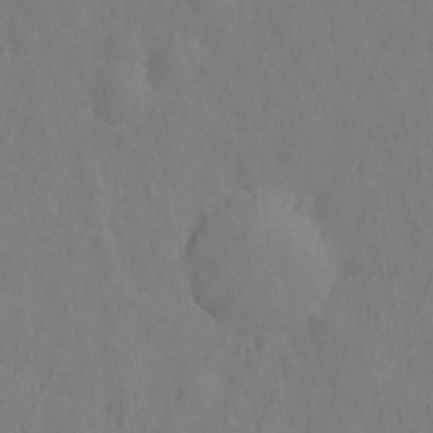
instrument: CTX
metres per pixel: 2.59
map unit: Hto
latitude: -1.5777
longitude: -33.9528
